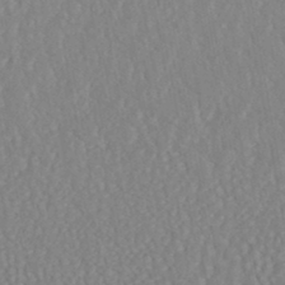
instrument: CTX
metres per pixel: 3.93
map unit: ANa
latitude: -44.9731
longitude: 104.3873
